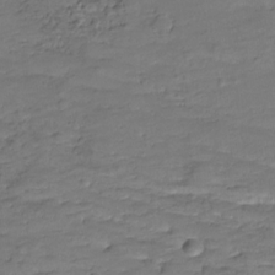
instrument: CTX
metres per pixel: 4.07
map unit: Hve
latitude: -27.8044
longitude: 91.2754
